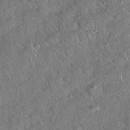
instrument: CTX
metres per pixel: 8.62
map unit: Hto
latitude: 18.7624
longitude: -52.7624
